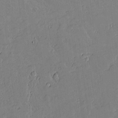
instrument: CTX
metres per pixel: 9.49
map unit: lAvf
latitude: 16.4601
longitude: -127.5938
